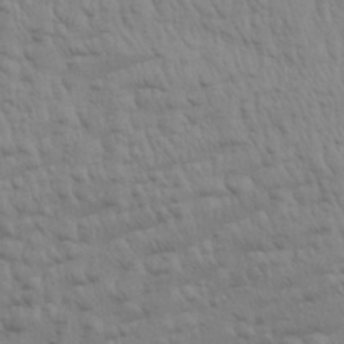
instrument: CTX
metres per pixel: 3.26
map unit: Aa
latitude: 30.3279
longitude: -134.7246
